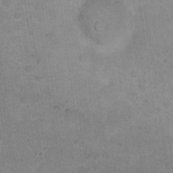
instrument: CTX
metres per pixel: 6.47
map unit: Nhu
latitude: 17.4049
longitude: -34.2711
